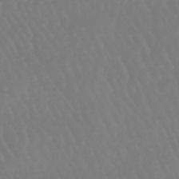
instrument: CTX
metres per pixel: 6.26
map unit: eHb
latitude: -46.3684
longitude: 79.4265
